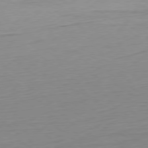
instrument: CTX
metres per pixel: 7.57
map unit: Ap
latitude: -79.5588
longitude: -56.0444
